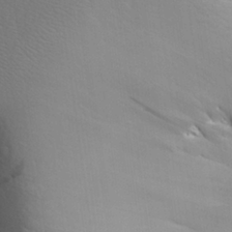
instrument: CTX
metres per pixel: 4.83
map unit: Aa
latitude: 24.8757
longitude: -148.1011
